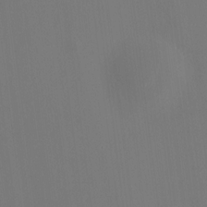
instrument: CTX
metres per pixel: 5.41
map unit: HNhu
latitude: 8.4412
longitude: -0.4601
